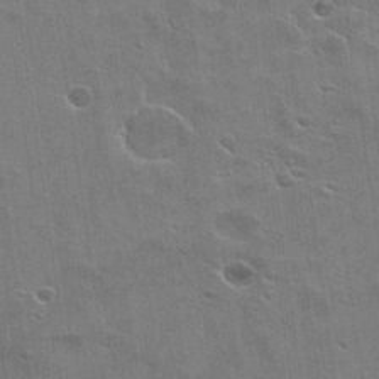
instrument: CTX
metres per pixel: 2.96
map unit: Hto
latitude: 26.2901
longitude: -43.2348
